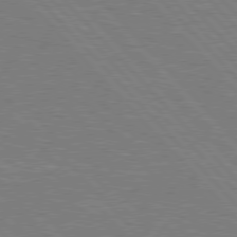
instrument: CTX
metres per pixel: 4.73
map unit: Hpe
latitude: 76.9136
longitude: -150.7624
